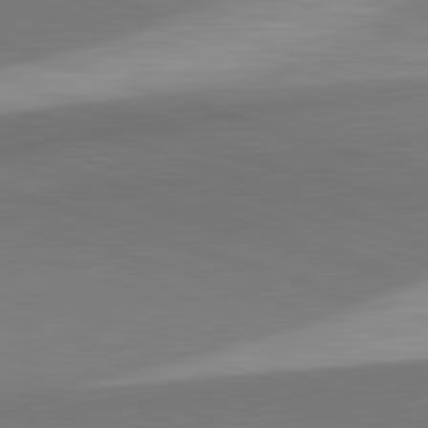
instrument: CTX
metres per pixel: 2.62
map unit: lApd
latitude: 81.9528
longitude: 135.2754
